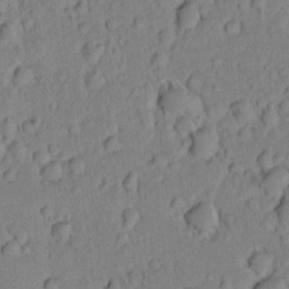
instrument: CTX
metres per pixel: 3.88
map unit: lAvf
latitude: 8.2145
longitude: 169.6155
